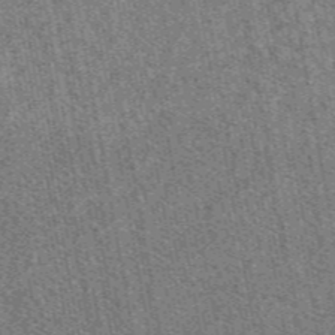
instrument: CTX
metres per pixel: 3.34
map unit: eAb
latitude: 48.4412
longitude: 117.4832
